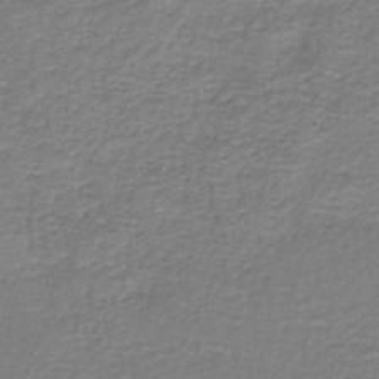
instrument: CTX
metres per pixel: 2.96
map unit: HNb
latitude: -44.8597
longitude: 52.7085
